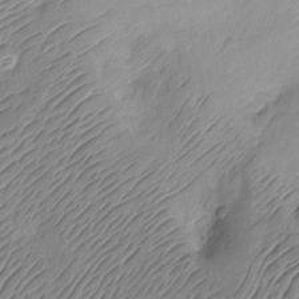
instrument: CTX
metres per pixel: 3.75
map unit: Nhu
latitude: -12.1606
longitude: -23.4048
